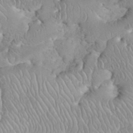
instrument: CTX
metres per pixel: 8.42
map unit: eHh
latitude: 35.7071
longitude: -63.6316
